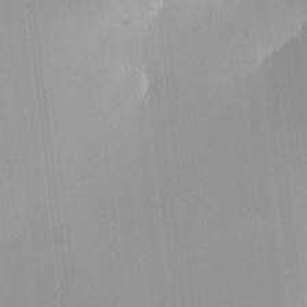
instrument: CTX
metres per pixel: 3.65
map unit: HNhu
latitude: 9.4049
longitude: 15.5966
